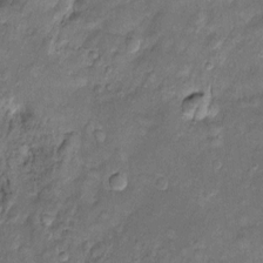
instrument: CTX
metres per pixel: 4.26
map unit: Htu
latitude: -5.3131
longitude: 157.7855
